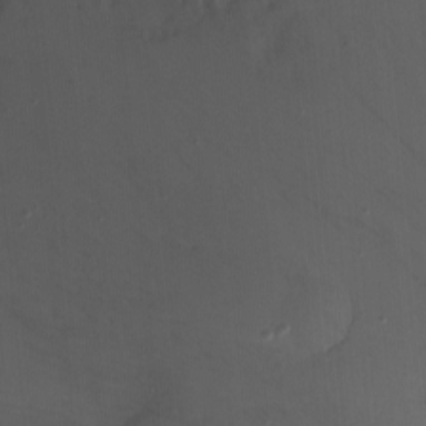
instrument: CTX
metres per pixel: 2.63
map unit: Nhu
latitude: -7.0297
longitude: -45.2159
